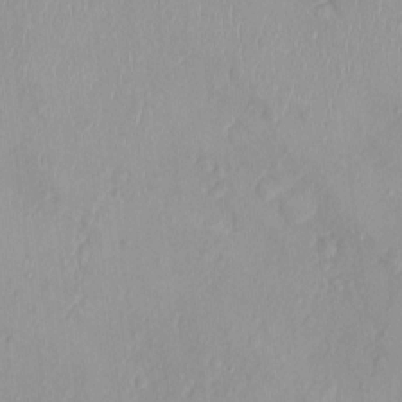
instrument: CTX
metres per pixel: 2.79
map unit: Nhu
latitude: 0.2900
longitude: -15.1215
